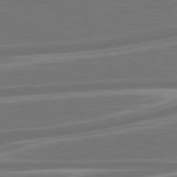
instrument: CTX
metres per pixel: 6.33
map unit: lApd
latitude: 79.8773
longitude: -126.9703
